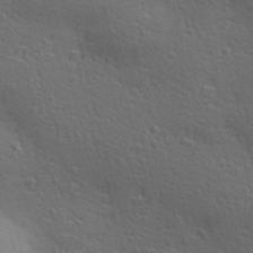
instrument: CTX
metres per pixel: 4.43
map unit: Hve
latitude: 24.8002
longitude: -97.2726
